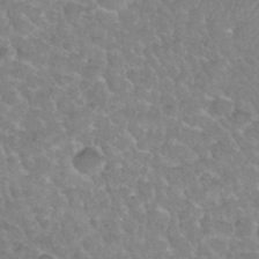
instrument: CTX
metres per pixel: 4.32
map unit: Hto
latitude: 35.7071
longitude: -49.9717
